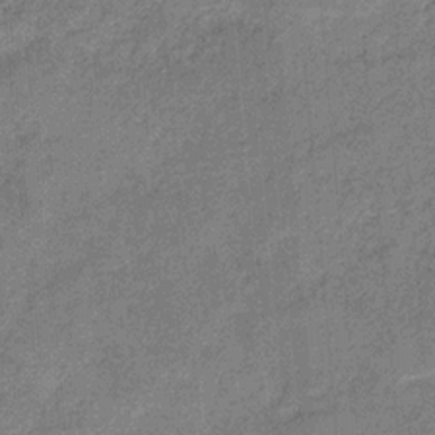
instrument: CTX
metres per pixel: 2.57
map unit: HNb
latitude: -31.3132
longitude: 60.9542
